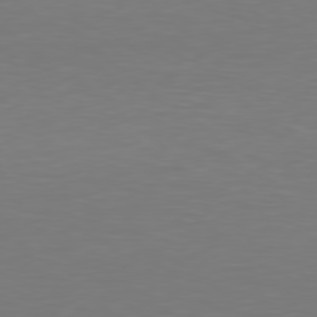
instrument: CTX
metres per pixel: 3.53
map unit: Hpe
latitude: 78.5924
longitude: -137.6127
